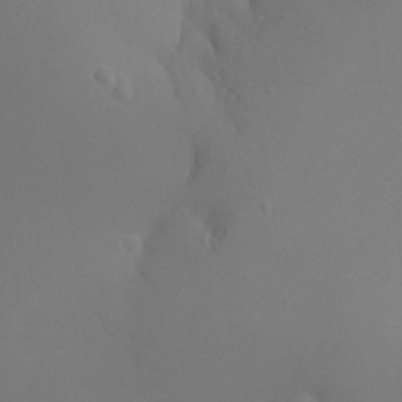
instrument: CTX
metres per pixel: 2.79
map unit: Nhu
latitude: -16.8030
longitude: -47.9339
